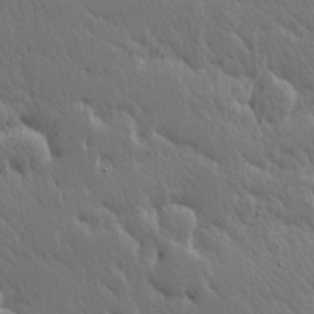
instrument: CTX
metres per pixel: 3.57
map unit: Hve
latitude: 25.9717
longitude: 145.4266
